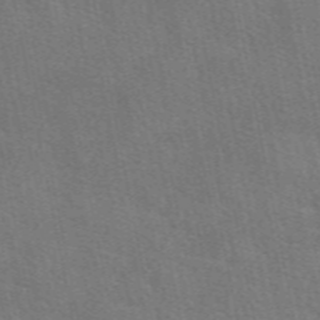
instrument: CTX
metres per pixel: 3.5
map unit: eAb
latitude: 51.3292
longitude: 115.2376
